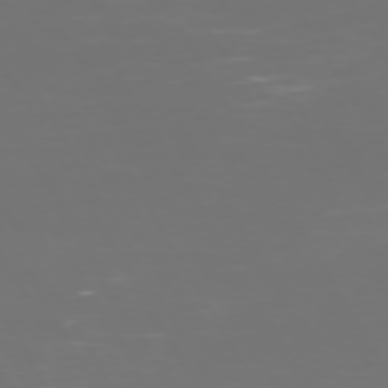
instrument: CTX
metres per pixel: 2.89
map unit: Hpe
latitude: 72.2145
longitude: -126.4601
